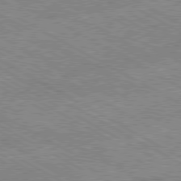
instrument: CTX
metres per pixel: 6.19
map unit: Hpe
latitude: -80.8408
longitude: 20.0283
